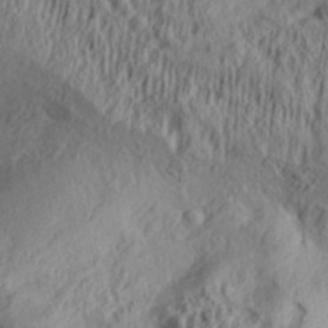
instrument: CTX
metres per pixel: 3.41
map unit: Aa
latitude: 31.9717
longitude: -133.9906
